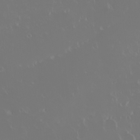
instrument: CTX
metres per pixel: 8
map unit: eHh
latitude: -2.2172
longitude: 19.9367
